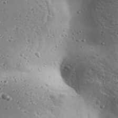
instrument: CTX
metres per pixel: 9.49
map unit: Aa
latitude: 32.6302
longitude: -134.2900
